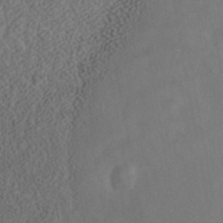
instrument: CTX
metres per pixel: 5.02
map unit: ANa
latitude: 43.5749
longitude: 29.8989
